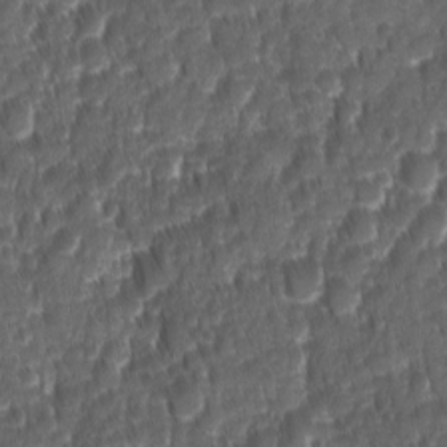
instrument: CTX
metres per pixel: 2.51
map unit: Ave
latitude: -10.8597
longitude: -119.7260
